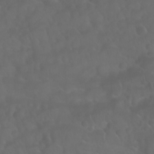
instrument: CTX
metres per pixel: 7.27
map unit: Nhu
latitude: 28.3656
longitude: -65.4048
